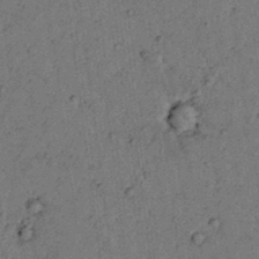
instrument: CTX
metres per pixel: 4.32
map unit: lAvf
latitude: 4.4790
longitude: 158.8596
